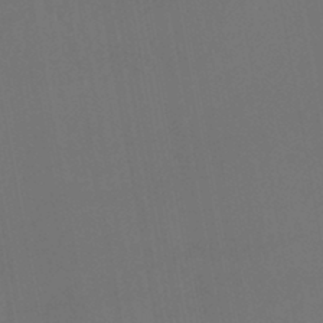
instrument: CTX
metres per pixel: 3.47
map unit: HNhu
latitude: -45.7100
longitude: 93.1998
